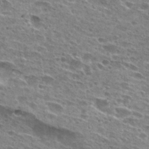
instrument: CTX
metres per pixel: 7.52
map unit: Hto
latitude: 27.8961
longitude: -45.8583
